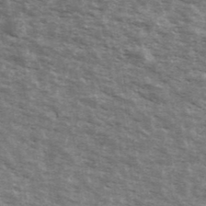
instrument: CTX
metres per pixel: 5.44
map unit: Ave
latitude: 40.1577
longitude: -109.5749
